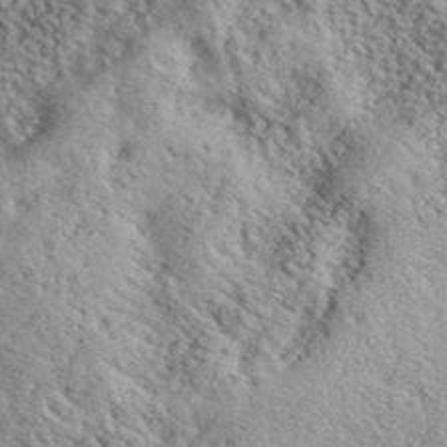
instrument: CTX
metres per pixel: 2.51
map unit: lHvf
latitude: 40.6490
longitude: -88.3468
